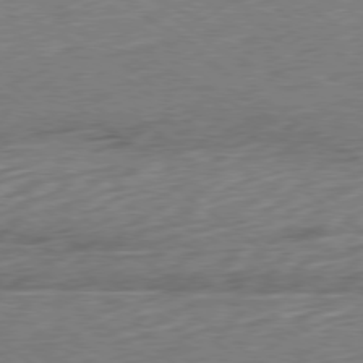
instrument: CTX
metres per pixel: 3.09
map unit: Hpe
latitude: -79.0864
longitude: -15.1970
